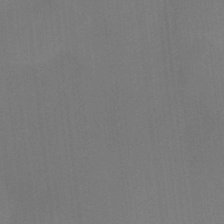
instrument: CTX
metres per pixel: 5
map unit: HNhu
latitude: 13.4993
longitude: 10.6708
